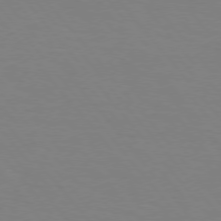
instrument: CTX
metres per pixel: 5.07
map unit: Hpe
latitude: 75.8205
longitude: -141.0458
